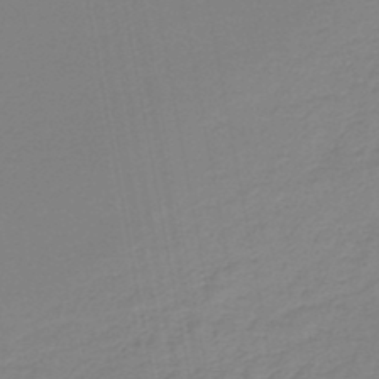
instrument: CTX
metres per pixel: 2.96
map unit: lHb
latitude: -46.5007
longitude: 74.3873
